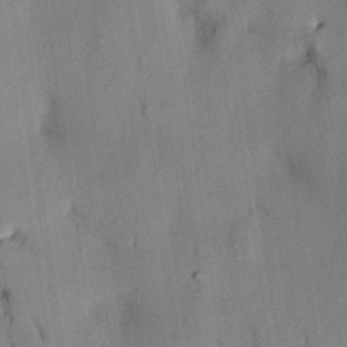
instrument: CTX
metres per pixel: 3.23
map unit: HNhu
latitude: 13.9150
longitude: 11.0487
